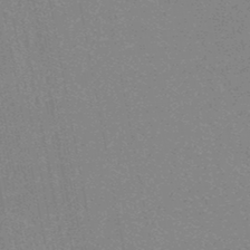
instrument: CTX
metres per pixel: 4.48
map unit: HNhu
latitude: -46.5951
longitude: 99.8044
